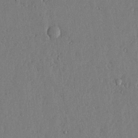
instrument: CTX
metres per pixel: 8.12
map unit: lHvf
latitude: 19.2159
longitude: -116.0633
